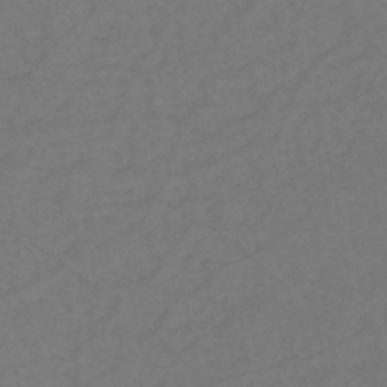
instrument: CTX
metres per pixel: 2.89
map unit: eHh
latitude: -44.1795
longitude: -29.2726
